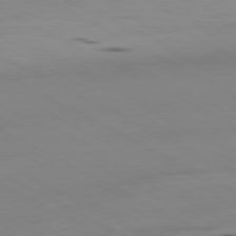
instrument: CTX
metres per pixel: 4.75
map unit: Ap
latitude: -80.6519
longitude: -94.8191
